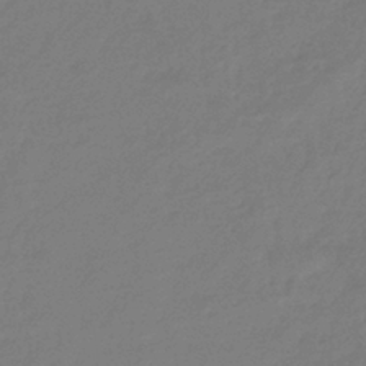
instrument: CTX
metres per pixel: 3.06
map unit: eHb
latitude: -36.6707
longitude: 78.6707
